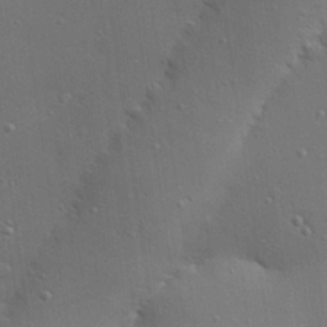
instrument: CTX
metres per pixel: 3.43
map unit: Hve
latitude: 27.8961
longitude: -90.6490
